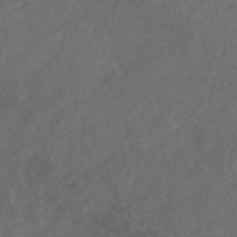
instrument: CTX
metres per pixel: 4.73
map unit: eHb
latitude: -32.2551
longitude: 71.7289
